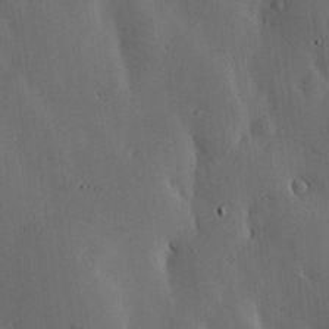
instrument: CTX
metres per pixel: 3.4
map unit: lHvf
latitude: 17.7639
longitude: -113.8961
